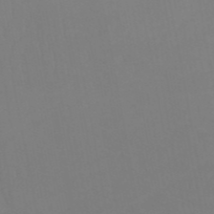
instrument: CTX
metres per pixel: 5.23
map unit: HNb
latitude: -51.8044
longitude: -50.1577
